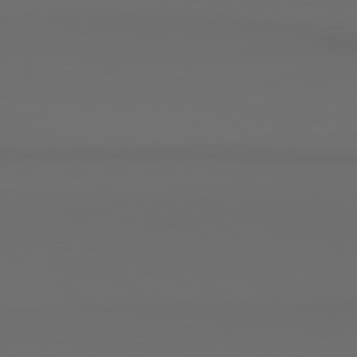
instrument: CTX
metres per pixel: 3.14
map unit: Hpe
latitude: 78.4790
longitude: -133.5749
